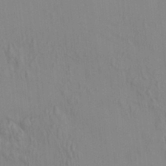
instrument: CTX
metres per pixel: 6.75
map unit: HNhu
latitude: 7.1403
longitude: 13.3510
